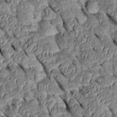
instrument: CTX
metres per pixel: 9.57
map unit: Htu
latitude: 1.1025
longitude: 148.1039
